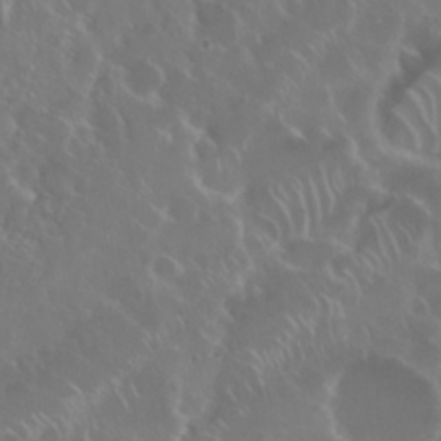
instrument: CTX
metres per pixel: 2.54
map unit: Nhu
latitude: 29.3670
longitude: -60.2144
